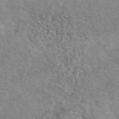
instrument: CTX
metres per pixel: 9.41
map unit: eAb
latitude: 42.6868
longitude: 107.4833
